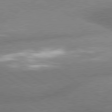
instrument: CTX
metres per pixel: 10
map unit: lApd
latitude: 80.2522
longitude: -161.9906
